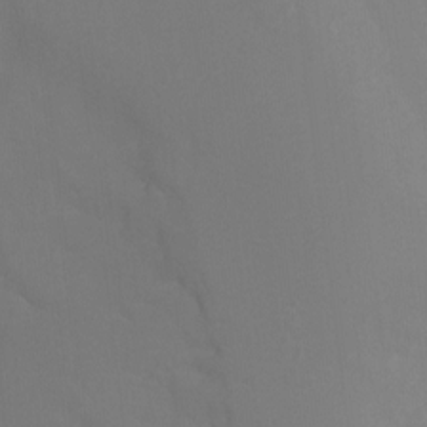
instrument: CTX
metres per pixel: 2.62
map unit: Ht
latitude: -10.5196
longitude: -34.5734
